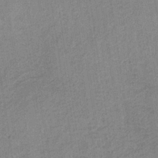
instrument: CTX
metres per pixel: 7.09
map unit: HNb
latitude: -33.5966
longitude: 62.6329
